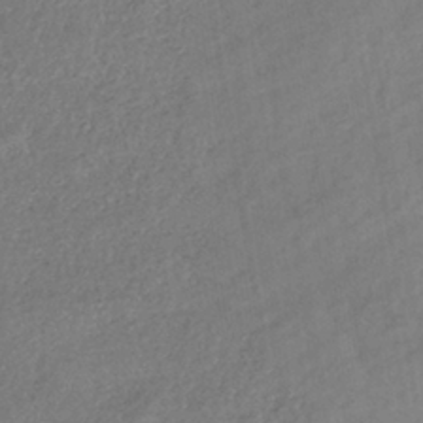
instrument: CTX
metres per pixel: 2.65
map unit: eHb
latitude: -38.9542
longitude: 81.4644
